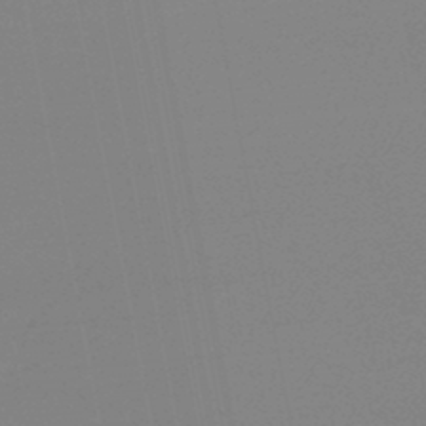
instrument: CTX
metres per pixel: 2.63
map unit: lHb
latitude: -46.2928
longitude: 69.2942
